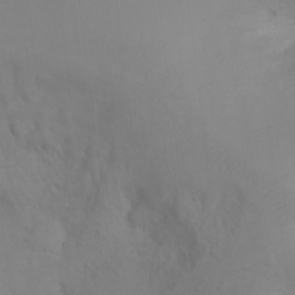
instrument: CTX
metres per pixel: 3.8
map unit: Ht
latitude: -3.8422
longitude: -28.1578
